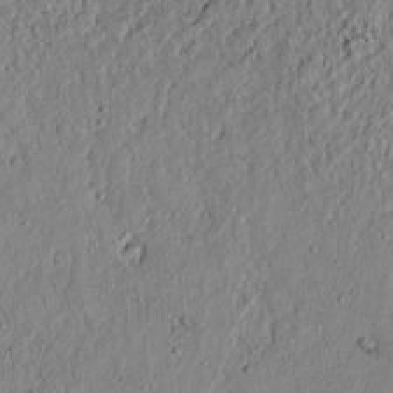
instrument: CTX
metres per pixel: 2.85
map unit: lAvf
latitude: 6.8758
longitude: 167.5588
